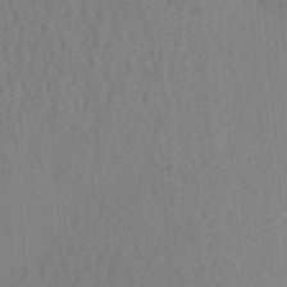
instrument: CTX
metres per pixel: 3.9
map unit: Aa
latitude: 20.4412
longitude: -143.9528
